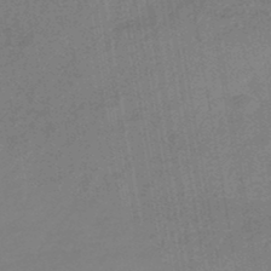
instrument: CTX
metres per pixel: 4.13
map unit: eHb
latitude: -45.6722
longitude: 88.3495
